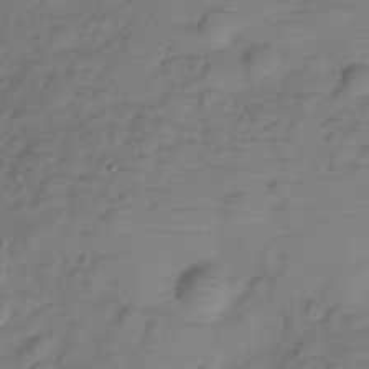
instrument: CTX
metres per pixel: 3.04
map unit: Hve
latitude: -29.4643
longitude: 90.7086
